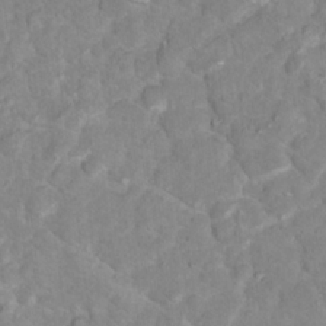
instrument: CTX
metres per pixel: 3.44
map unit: Nhu
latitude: 17.4049
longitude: -31.8584
